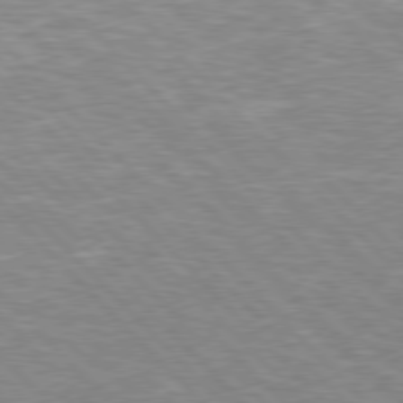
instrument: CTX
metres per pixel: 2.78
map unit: Hpe
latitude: 76.7813
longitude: -151.4426
